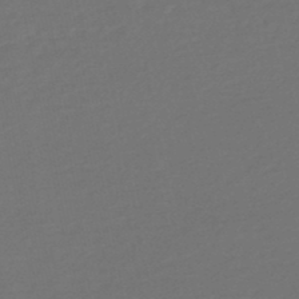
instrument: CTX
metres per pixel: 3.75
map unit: HNb
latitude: -47.4076
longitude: 57.1242
